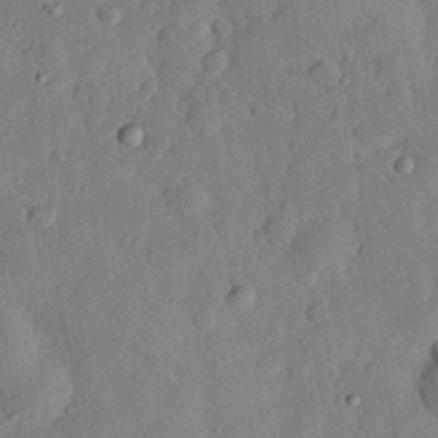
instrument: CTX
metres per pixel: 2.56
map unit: eHh
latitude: 27.0648
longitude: -76.0822
